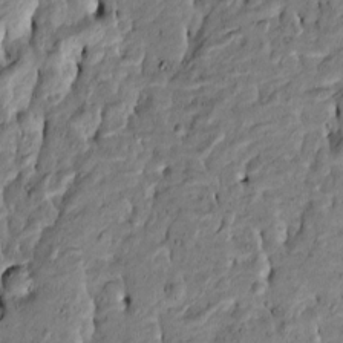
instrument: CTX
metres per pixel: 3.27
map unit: Htu
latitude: -6.9730
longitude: 144.5574
